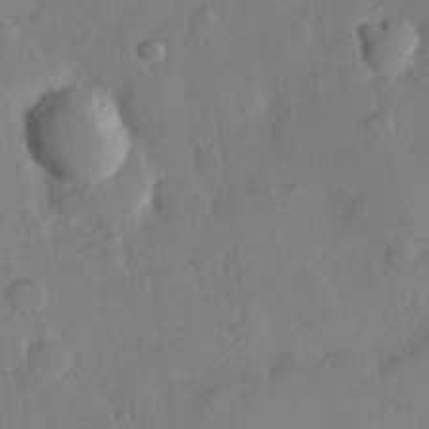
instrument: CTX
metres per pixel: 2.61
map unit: Hve
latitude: 25.1970
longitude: 149.0487
